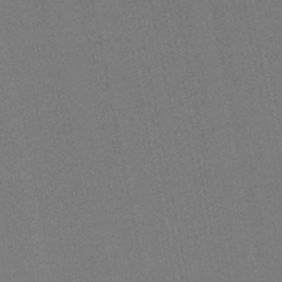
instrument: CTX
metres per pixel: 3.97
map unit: lHb
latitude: -46.8219
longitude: 78.1039
